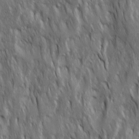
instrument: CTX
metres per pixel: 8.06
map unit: Ave
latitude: 15.5183
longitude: -134.4412
